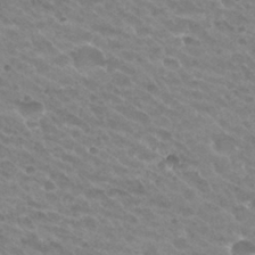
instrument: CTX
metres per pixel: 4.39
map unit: Hto
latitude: 27.1970
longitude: -35.5749
